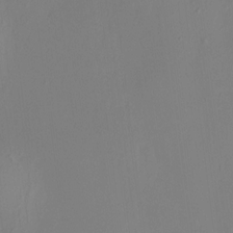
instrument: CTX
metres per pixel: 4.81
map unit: HNhu
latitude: 8.0444
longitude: 13.0109
